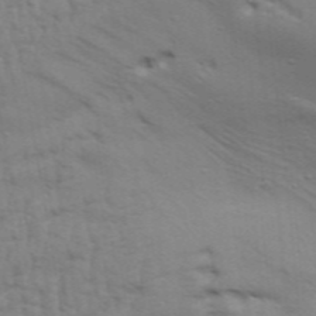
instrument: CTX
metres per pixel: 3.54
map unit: Aa
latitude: 32.9892
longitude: -135.8016
